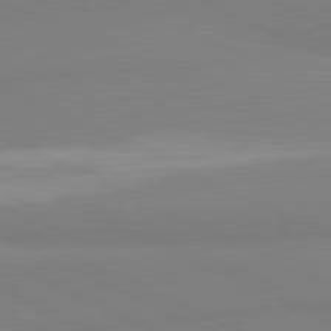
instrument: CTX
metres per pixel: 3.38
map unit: lApd
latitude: 81.6694
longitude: 179.2187
